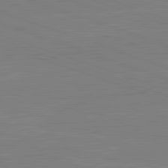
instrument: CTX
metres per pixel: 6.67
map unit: lApd
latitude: 82.3089
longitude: -159.4049
